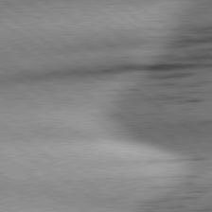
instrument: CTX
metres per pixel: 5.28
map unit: Hpe
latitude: 78.8947
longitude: -155.1781
